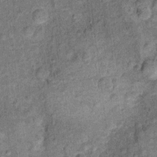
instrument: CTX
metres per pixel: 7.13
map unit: Ht
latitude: 9.9528
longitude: -38.6679
